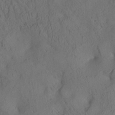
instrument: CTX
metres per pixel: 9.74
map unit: Aa
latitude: 25.4048
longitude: -133.6316
